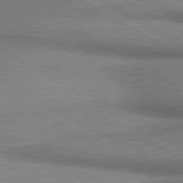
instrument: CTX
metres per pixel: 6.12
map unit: lApd
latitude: 80.7435
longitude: 164.1984
